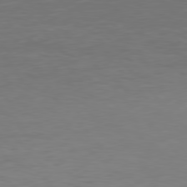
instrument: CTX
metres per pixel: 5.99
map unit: Hpe
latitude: 77.3292
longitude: -166.8947
